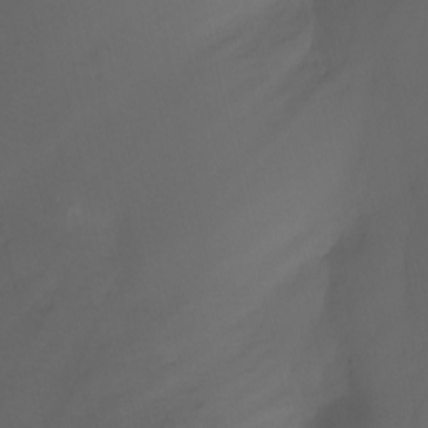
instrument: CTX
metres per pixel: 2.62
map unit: Nhu
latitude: -7.8611
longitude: -77.3670
